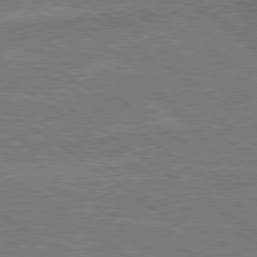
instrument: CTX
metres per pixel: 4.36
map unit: lApd
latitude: 79.2159
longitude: -171.7261
